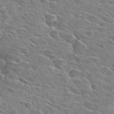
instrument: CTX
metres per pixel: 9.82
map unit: Hto
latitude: 28.9513
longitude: -42.8380
